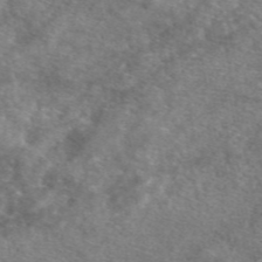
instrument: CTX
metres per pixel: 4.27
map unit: eAb
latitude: 47.5183
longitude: 122.9353
